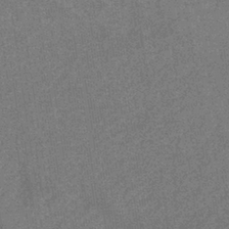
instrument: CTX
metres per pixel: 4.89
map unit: eHb
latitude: -35.9367
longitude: 78.4062
